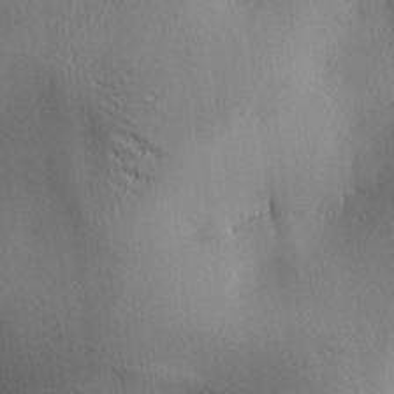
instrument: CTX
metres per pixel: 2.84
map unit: lAa
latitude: 3.1025
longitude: -116.8569
